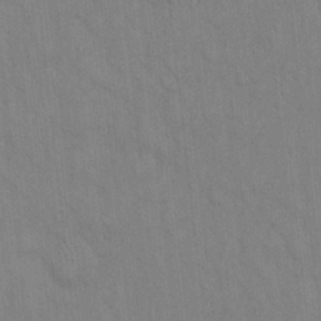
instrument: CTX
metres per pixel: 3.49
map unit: Hto
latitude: 13.7261
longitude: -57.6127
